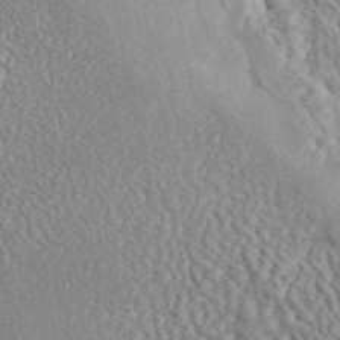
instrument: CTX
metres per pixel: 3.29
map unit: ANa
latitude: 45.4237
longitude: 27.4076
